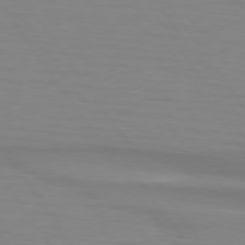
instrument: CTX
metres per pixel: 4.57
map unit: lApd
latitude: 74.3089
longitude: -79.2348
